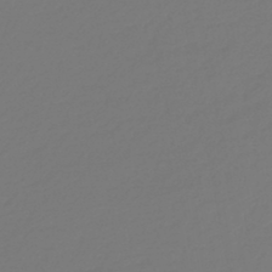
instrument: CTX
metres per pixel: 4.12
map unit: lHb
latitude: -43.1431
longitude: 78.0283
